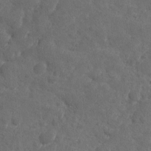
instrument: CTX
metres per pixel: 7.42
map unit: Ave
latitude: 10.4412
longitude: -105.7828
